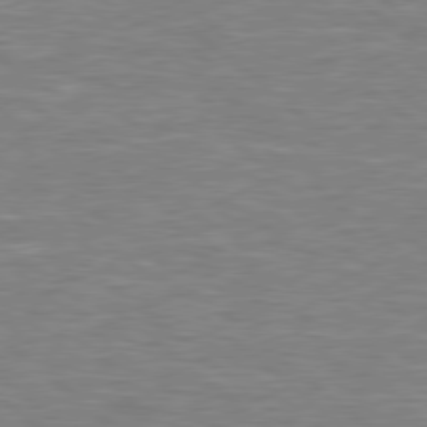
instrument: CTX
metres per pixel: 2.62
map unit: Hpe
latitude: 78.5735
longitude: 179.7666
